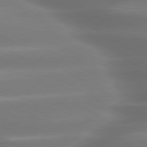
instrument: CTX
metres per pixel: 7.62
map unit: lApd
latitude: 80.1011
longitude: -138.4034
